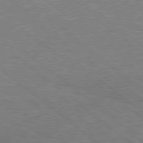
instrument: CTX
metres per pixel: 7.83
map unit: Hpe
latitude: 78.2901
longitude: -160.8569
